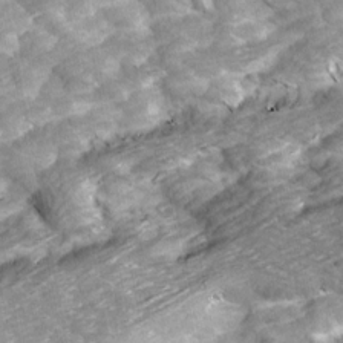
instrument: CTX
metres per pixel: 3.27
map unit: Ave
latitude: 14.2901
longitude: -104.1956
